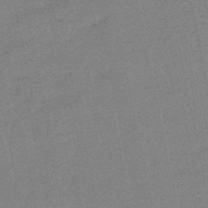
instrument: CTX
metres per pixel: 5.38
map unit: lHb
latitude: -49.4644
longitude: 79.4643
